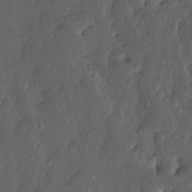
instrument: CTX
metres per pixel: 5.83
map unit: Ave
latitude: 13.6127
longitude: -136.1011
